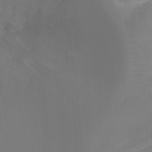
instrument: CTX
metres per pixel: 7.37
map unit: Ht
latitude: -10.3873
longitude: -27.9717
